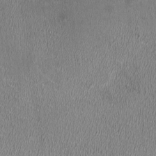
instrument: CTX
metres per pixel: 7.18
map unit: HNhu
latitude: -0.9542
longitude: -1.9906
